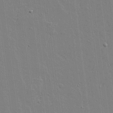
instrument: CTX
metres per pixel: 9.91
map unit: lAvf
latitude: 17.1592
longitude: -127.4616
